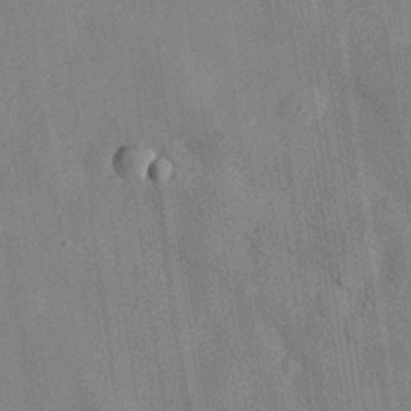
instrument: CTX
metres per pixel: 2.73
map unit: eHh
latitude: 28.3089
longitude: -77.1214
